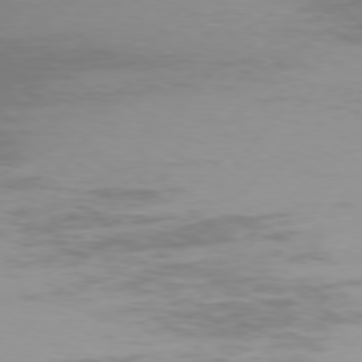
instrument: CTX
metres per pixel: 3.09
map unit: Hpe
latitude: 75.5938
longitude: -129.2915
